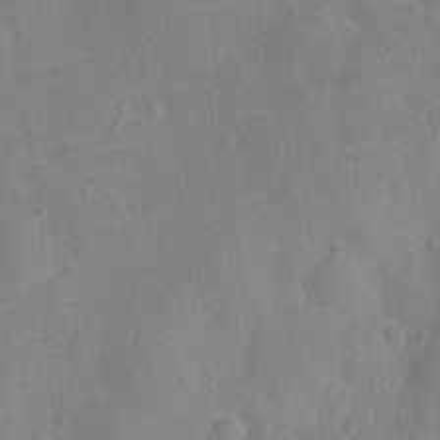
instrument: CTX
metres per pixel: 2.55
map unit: Ht
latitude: -11.5399
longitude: -24.8569
